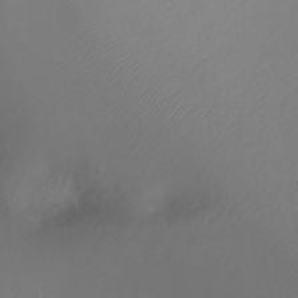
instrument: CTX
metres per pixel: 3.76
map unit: Ht
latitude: -5.0297
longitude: -26.4034
